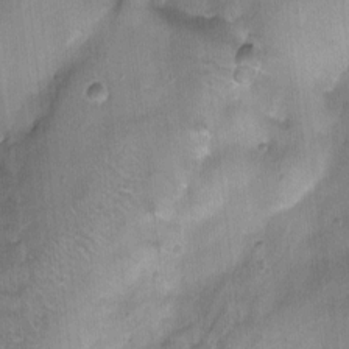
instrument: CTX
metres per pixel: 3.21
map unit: Nhu
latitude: 0.4223
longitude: -17.4237
